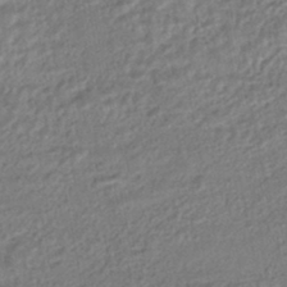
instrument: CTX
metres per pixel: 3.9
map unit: HNhu
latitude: -46.6518
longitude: 102.3306
